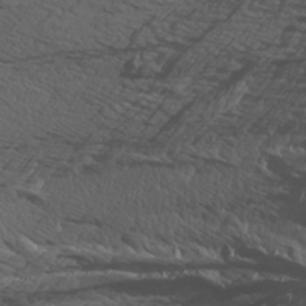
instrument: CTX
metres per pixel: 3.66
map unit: Htu
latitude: -3.7477
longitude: -72.4412
